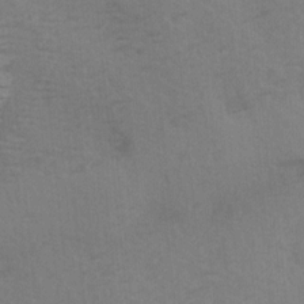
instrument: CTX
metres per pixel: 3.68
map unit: Ave
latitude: 14.5924
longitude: -105.1215
